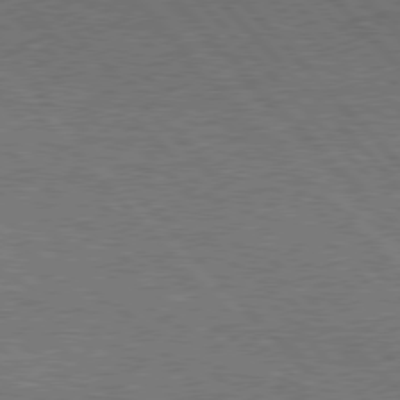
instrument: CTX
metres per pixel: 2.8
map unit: Hpe
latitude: 77.2537
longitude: -157.6316
